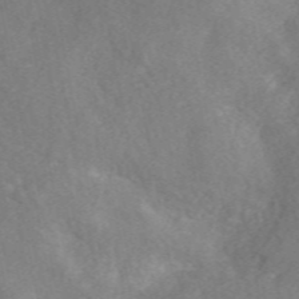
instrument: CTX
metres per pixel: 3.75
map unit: eAb
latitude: 49.4804
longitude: 118.6707
